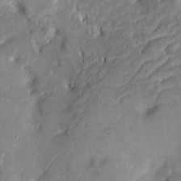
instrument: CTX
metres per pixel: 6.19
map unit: Htu
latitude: -7.3131
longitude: 145.3321
